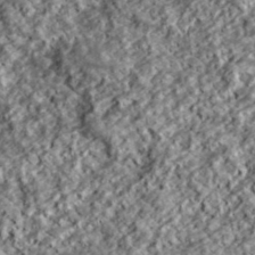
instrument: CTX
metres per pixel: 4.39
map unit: lHvf
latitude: 39.1025
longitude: -89.6883
